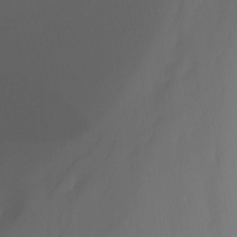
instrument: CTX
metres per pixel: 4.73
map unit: Nhu
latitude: -14.4629
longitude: -58.5924
